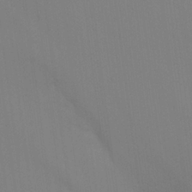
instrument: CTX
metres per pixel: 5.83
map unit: Nhu
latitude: 23.8961
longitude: -63.1970
